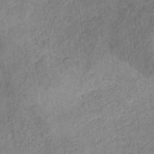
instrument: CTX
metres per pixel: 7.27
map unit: eHb
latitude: -30.5007
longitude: 69.3509
